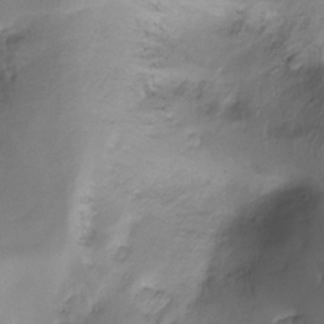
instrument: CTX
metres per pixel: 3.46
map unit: Ht
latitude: -16.6897
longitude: -48.6679
